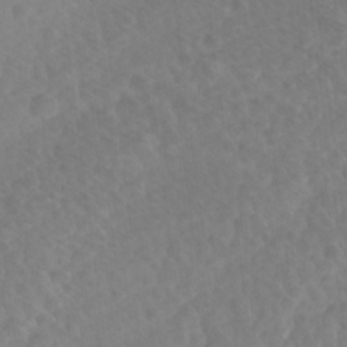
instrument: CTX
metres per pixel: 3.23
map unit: Ave
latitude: 11.1592
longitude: -104.2523
